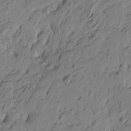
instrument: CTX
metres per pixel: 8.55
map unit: Htu
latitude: -5.7288
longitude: -179.5938
